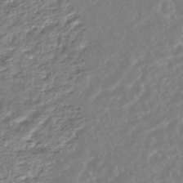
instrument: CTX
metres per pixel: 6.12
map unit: HNhu
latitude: -44.7085
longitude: 103.6155
